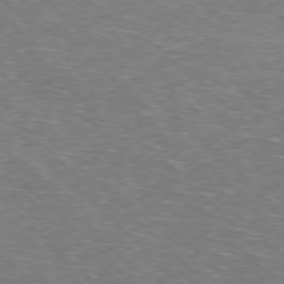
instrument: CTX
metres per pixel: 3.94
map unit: Hpe
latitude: -77.9745
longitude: 16.0472
